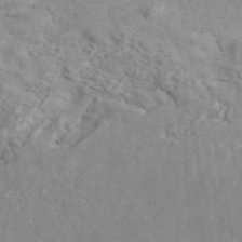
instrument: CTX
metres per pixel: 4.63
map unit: ANa
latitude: 45.7827
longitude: 23.7289
